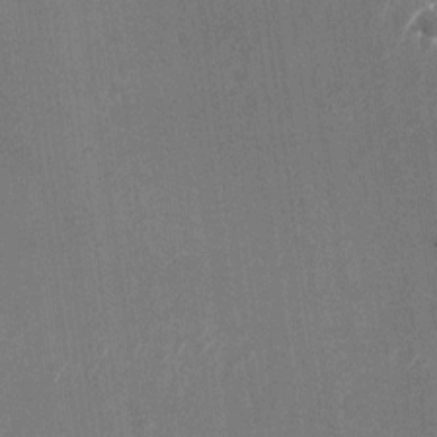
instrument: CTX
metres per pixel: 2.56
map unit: Nhu
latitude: -24.7085
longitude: -71.9150
